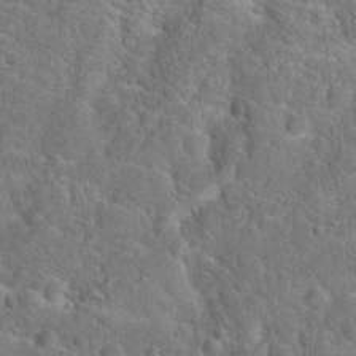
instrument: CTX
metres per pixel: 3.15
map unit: Hto
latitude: 19.3859
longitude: -51.6316
